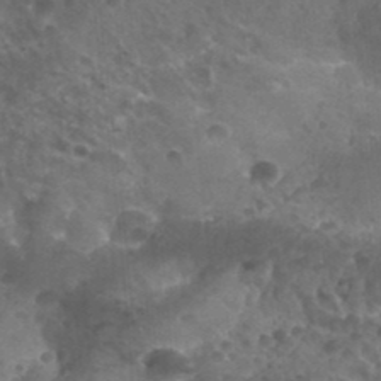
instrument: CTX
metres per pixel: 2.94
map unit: Nhu
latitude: 28.1389
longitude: -55.0836
